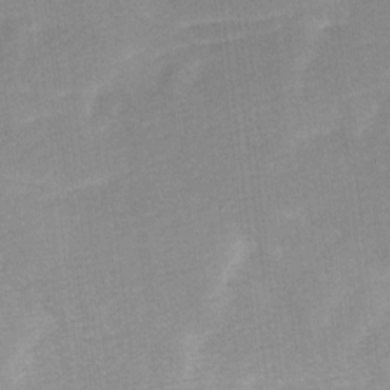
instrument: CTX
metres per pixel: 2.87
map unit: Ave
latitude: 10.6113
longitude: -106.8380
